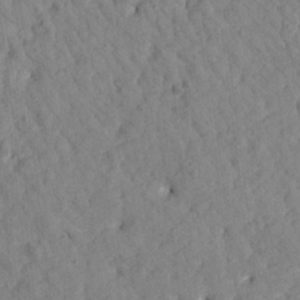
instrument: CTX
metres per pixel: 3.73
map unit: Htu
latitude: 1.5182
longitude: 179.4832
